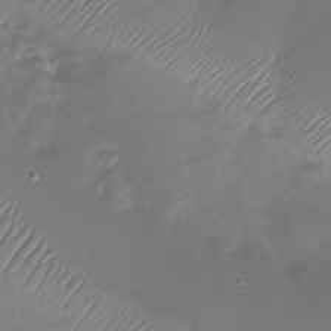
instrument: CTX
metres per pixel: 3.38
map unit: Nhu
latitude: -27.7288
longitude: -60.1766
